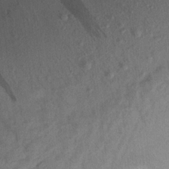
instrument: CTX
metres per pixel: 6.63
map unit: Aa
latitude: 20.4979
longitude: -147.4049
